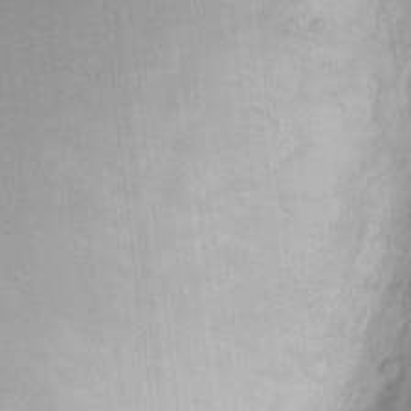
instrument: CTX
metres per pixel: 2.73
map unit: eHh
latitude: 7.1403
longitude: -67.0269
